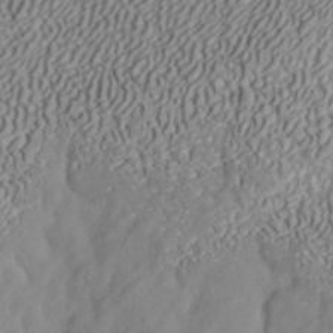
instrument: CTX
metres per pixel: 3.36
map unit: ANa
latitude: 40.9702
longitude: 54.4062
